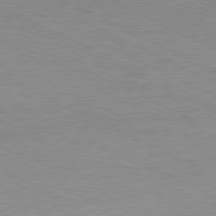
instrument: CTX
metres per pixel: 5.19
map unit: Ap
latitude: -80.9920
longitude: -85.1781
